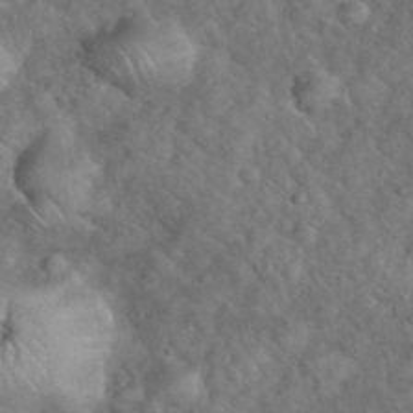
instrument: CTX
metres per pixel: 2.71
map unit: eHh
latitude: 39.3859
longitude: -57.5749
